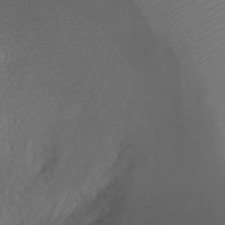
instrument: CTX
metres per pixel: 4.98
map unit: Ht
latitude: -7.3509
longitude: -30.1200
